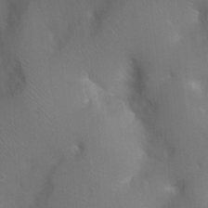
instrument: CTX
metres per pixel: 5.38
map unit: Nhu
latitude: 4.0255
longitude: -26.5168
